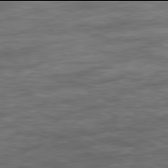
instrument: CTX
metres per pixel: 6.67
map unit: Ap
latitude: -78.0094
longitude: -73.2159
